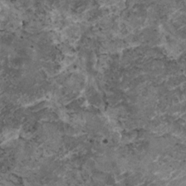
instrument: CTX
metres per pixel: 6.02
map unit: HNhu
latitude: 3.1025
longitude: 4.0283
